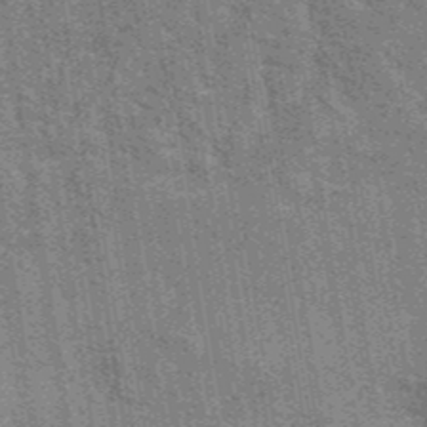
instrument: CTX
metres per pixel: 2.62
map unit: eAb
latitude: 40.6868
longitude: 107.1242
